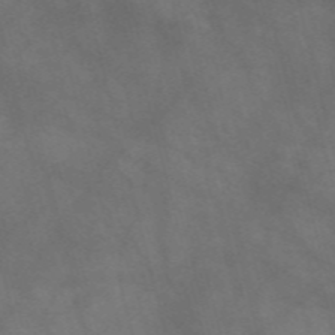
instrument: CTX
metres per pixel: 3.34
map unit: Nve
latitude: -58.3495
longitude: 63.7477
